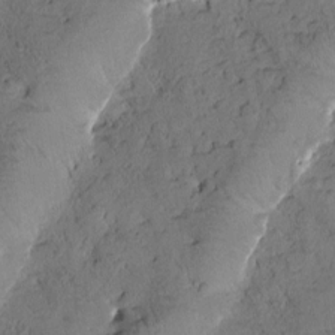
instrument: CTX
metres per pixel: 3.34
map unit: Htu
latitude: 0.0822
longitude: 175.9556
